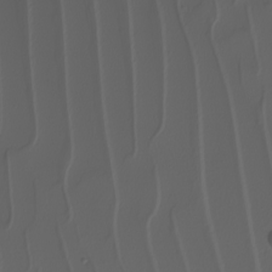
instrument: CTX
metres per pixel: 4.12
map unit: Nhu
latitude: -5.9556
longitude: -94.0444
